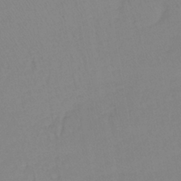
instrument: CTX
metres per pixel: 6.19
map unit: lHb
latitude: -42.1416
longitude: 59.4265
